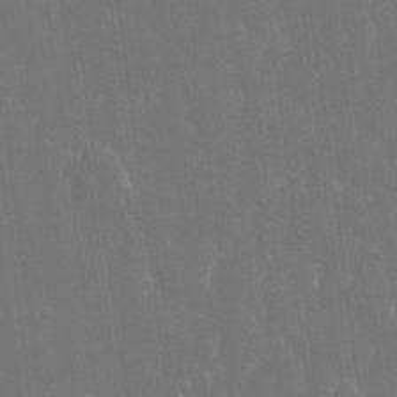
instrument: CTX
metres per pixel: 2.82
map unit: eHh
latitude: 15.7261
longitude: -72.4034
